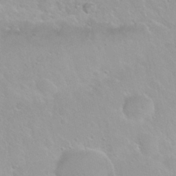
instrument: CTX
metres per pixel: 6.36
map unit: Nhu
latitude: 29.8583
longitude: -55.5371
